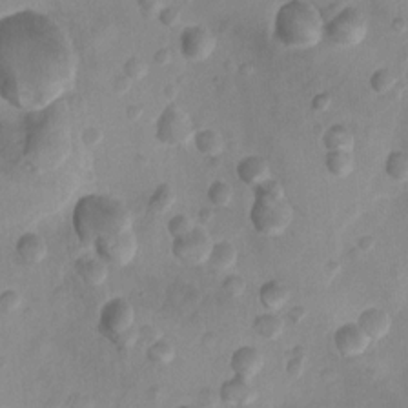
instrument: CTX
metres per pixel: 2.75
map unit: Nhu
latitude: 5.5182
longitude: -18.4034
